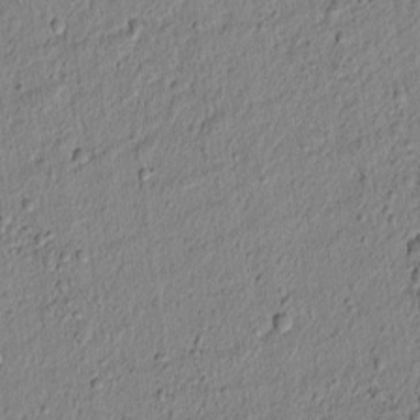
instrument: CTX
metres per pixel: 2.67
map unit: lAvf
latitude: 6.6301
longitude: 166.3306
